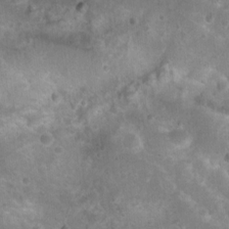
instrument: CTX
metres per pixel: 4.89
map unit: Nhu
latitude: 8.6302
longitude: -22.1011
